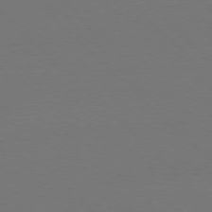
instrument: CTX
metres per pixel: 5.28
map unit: Ap
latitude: -78.1983
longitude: -58.5735
